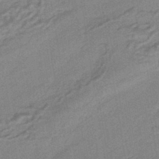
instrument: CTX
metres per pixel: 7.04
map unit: HNhu
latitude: -43.0864
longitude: 90.6519
